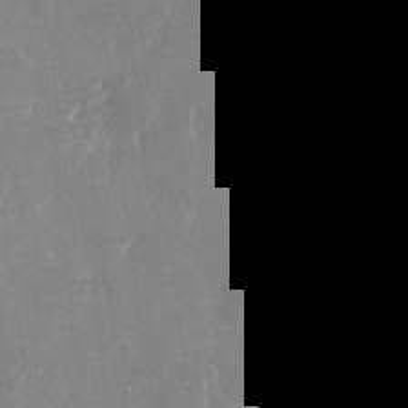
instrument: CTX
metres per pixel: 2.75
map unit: Nhu
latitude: -22.1228
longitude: -72.6869
